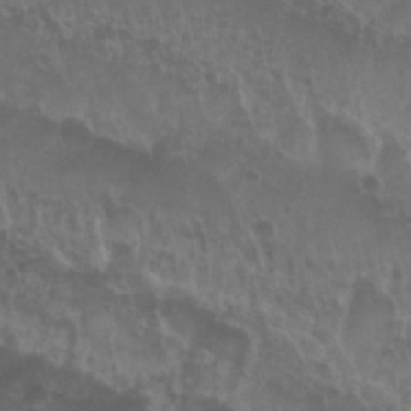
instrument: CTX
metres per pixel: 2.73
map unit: Nhu
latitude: 29.3293
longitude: -55.3293
